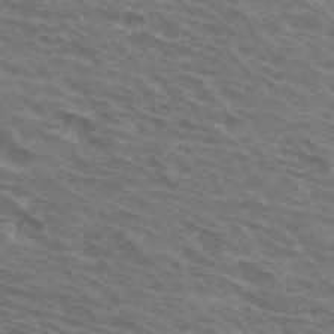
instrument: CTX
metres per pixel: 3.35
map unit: Hto
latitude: 32.4223
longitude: -43.6883
